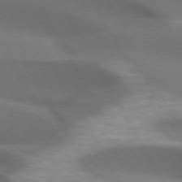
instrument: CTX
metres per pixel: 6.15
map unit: lApd
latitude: 72.9136
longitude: -50.9702
